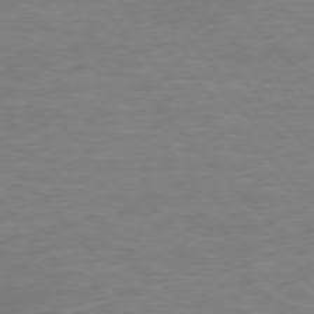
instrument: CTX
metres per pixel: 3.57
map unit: Ap
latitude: -76.6330
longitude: -80.8380
